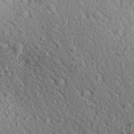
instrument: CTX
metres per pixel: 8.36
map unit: Aa
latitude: 27.7828
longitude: -142.4034
